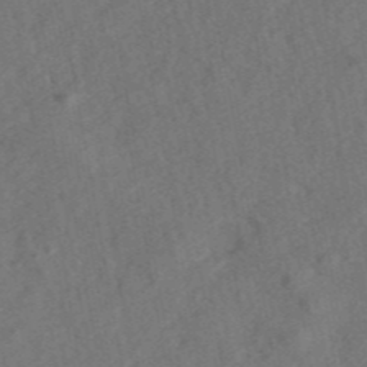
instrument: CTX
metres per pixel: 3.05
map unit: ANa
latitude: 44.1200
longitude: 29.8045
